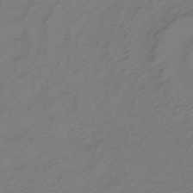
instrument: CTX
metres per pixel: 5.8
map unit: lHb
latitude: -35.7289
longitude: 70.5952
